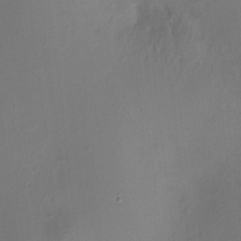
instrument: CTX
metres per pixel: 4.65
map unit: HNhu
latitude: 7.4993
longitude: -0.0822
